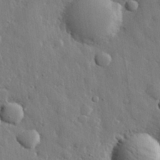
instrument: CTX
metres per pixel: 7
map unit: eHh
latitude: 29.1403
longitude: -79.8961
